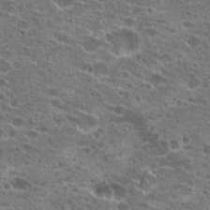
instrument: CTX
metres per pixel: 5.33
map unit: Hto
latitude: 22.0255
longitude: -41.2348
